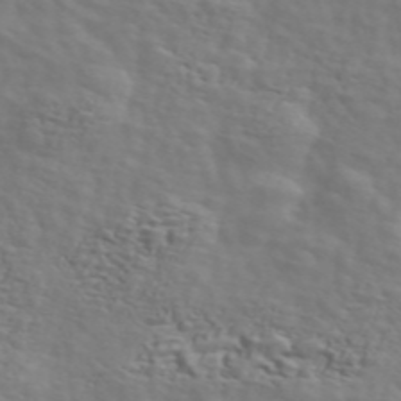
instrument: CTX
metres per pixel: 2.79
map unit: ANa
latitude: 47.4616
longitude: -83.1592
